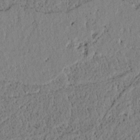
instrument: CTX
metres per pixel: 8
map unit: lAvf
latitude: 7.0080
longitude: 163.7288
